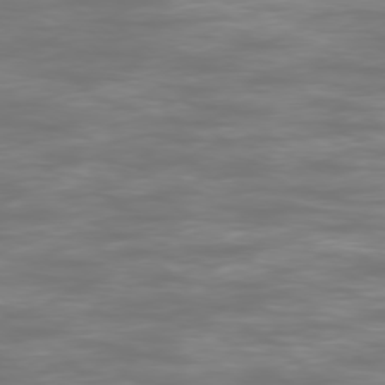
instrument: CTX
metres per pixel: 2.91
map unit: Ap
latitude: -78.4818
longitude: -94.3090
